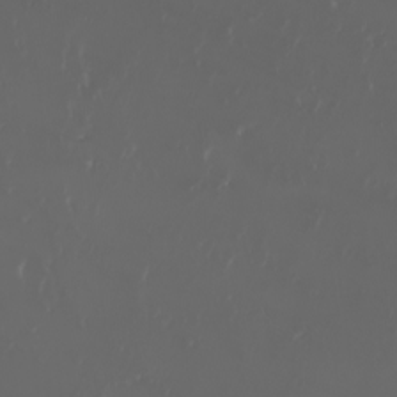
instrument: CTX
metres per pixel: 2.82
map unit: eHh
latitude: -3.5966
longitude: 20.0661
